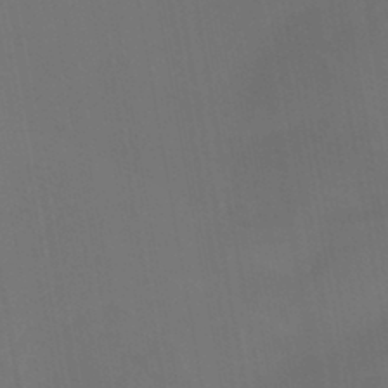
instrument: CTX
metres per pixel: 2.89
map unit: eHb
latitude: -43.3131
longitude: 87.6344
